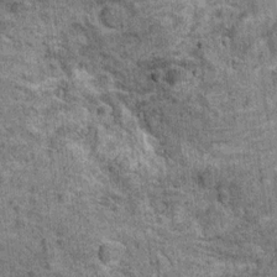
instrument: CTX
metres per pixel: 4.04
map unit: Ht
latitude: 11.4238
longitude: -38.4223
